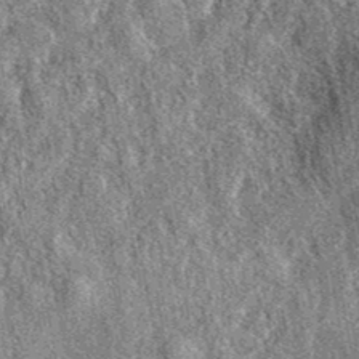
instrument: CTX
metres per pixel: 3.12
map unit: eAb
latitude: 39.3104
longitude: 108.3117
